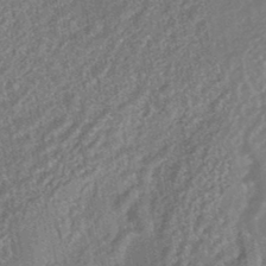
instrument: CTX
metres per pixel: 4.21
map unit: HNhu
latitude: -45.2565
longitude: 91.3510
